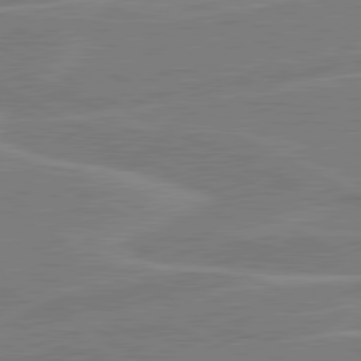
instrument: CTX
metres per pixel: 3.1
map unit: lApd
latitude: 80.8947
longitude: 121.1431
